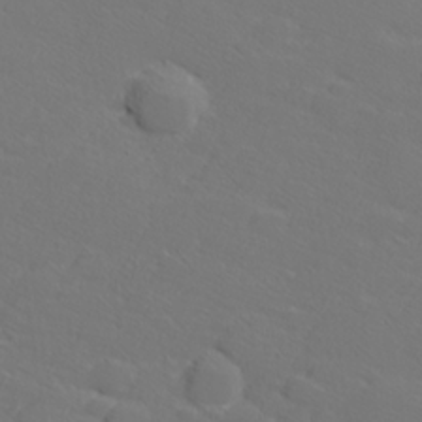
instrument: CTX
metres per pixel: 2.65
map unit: lHvf
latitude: 26.6869
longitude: 142.6518
